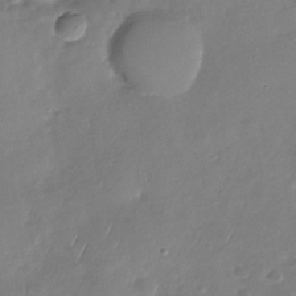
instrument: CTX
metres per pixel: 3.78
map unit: Nhu
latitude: -29.8045
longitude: -59.9906
